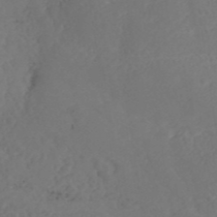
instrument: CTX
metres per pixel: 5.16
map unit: ANa
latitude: 40.9891
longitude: 54.1606
